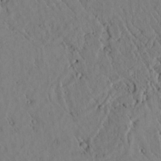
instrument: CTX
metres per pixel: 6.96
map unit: lAvf
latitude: 6.1389
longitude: 159.6721
